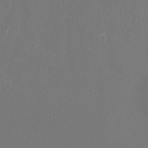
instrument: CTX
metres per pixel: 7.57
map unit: Nhu
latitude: -7.5777
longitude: -75.1025
